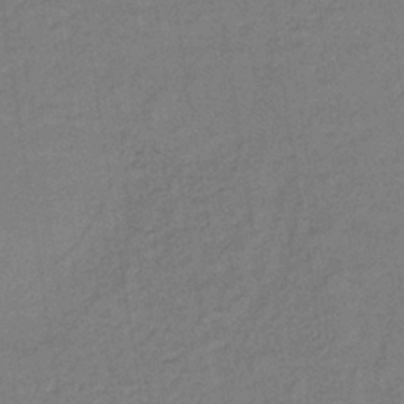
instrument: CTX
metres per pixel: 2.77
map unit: lHb
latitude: -35.2187
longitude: 65.8423
